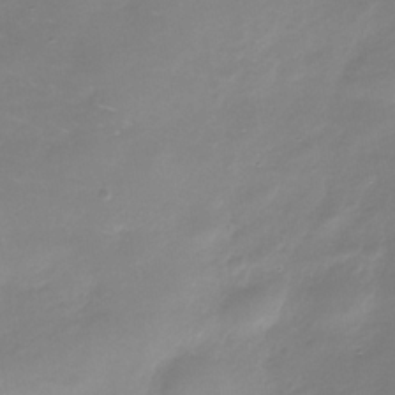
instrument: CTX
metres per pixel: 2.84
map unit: Nhe
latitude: -35.4643
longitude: -90.0822
